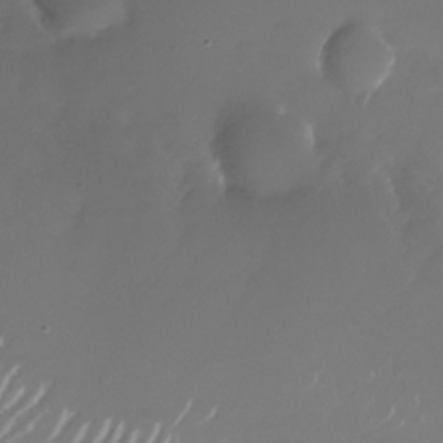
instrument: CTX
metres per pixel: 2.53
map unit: Nhu
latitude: -26.5951
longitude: -72.4979
